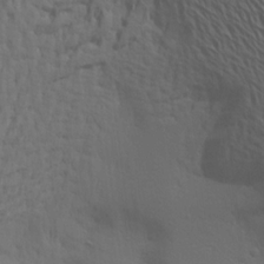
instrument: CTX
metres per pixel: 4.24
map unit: Aa
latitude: 18.6868
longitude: -142.8758
